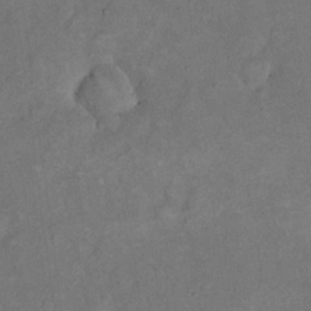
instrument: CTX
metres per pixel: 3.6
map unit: eHh
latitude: 18.1011
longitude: -62.5735
